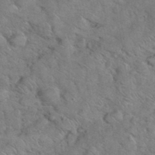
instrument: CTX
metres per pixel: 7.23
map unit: eHh
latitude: 37.3482
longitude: -65.4426
